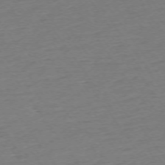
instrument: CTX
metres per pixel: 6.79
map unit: Ap
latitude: -74.0472
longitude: -83.6693
